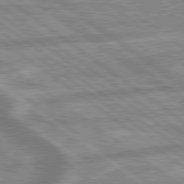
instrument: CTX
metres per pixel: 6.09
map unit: lApd
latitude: 79.4805
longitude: -168.8380
